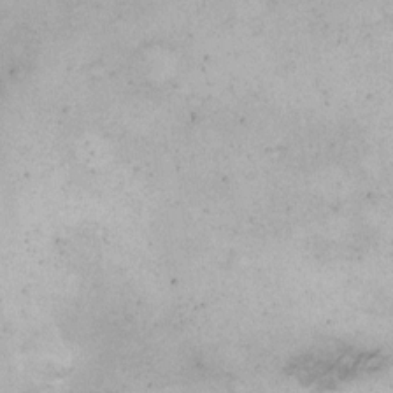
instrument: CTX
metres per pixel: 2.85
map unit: eHh
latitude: 14.8758
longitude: -63.2159
